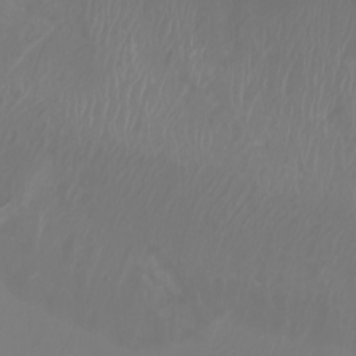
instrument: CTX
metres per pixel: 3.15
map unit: Nhu
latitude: -7.3320
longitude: -83.7827
